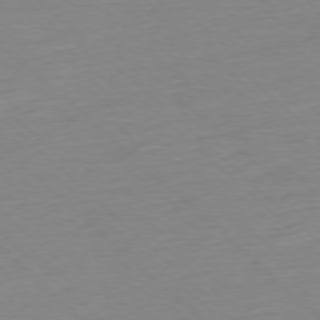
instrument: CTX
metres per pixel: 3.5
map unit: Ap
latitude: -77.3888
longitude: -97.3482
